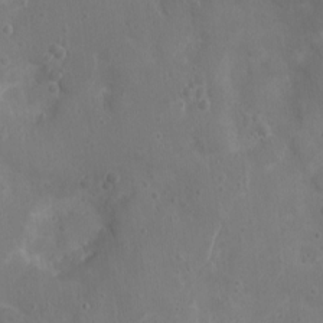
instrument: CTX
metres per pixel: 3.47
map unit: Ht
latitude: -3.7477
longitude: -16.1956
